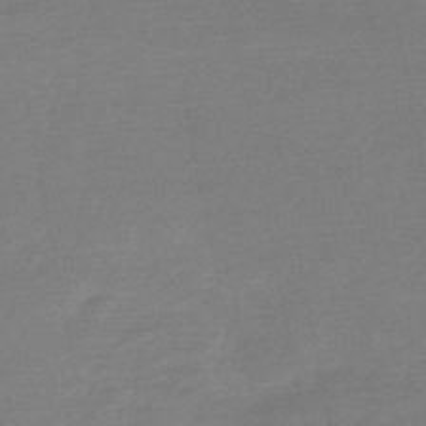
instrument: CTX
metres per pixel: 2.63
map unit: lHb
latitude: -48.7652
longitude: 81.8423
